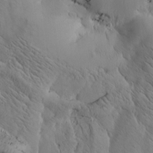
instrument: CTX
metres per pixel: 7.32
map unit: Htu
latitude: -3.1998
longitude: 169.3698
